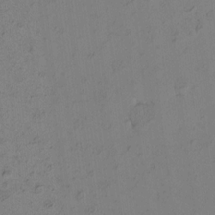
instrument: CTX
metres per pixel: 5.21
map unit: HNhu
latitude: 9.5182
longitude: 15.3321
